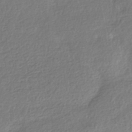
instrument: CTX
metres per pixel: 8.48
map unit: HNhu
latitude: -41.6911
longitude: 96.4629
